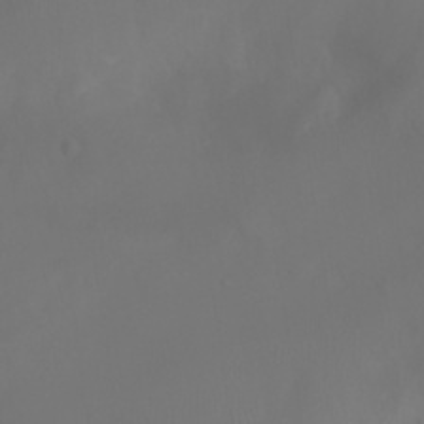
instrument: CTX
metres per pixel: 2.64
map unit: Ht
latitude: -3.9367
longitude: -62.2712
